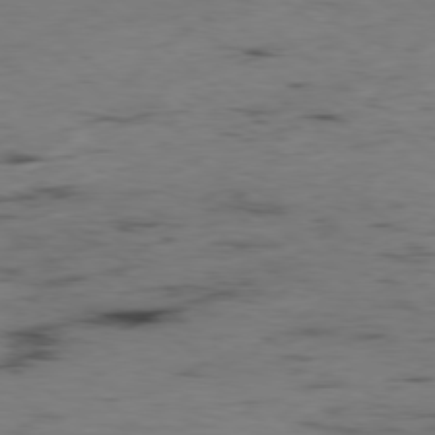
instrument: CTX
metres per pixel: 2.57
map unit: Hpe
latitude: -78.6518
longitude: 16.1795
